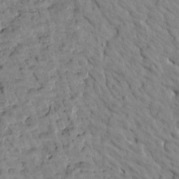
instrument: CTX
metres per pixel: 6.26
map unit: Htu
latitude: 1.9150
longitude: 178.8597
